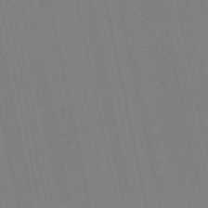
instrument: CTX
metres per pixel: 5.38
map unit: Nve
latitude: -57.5777
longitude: 50.3306
